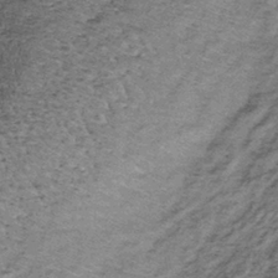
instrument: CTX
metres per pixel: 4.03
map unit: lHb
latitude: -39.0675
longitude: 66.2551
